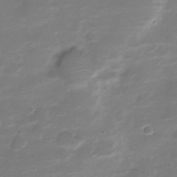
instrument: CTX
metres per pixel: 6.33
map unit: Nve
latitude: -21.1620
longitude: 105.1431
